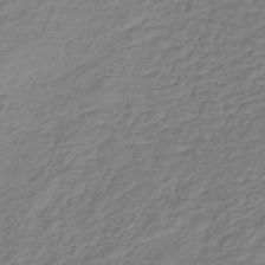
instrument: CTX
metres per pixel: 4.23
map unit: HNb
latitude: -36.1416
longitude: 50.8219
